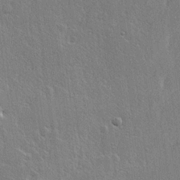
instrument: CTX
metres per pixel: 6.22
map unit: Hve
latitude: 23.3482
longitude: 145.1053
